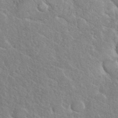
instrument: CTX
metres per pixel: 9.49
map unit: eHh
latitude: 37.6883
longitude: -61.5749
